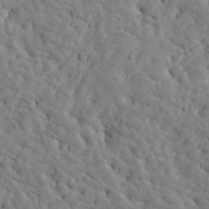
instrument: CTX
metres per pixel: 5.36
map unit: Htu
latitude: -3.3320
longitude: 175.5210
